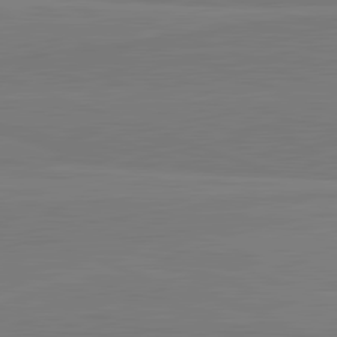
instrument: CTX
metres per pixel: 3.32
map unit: lApd
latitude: 82.1577
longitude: 164.1417
